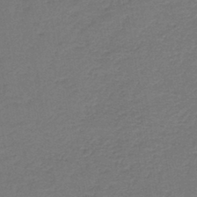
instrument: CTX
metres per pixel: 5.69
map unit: HNb
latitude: -43.4832
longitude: 49.8801
